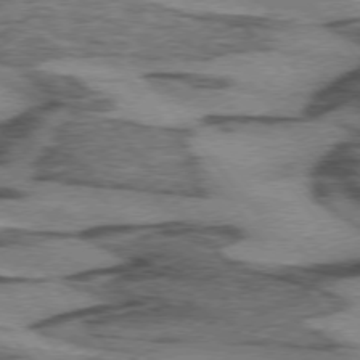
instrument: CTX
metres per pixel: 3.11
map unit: lApd
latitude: 74.4790
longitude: -76.9702
